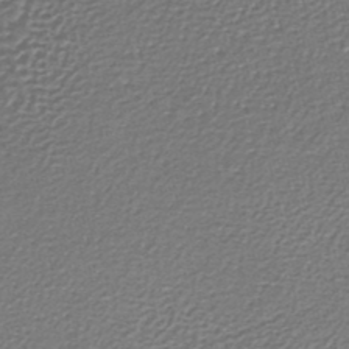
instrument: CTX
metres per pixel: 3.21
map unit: lHb
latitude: -36.4251
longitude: 58.7841
